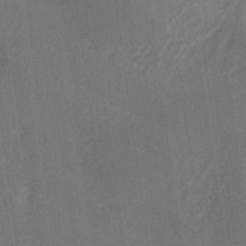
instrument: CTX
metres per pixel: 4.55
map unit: Ave
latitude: -6.0283
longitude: -120.1956
